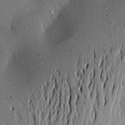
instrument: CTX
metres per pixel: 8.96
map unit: Aa
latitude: 17.8961
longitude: -148.5357
